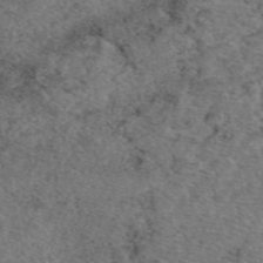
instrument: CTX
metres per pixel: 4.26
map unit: eAb
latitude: 48.5357
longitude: 106.7086
